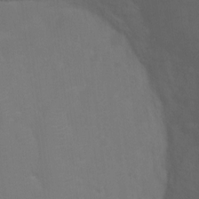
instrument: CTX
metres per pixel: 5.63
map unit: Ht
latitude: 3.0080
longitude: -28.0633
